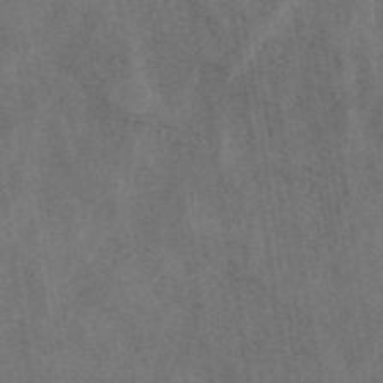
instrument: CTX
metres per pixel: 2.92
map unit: ANa
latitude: 42.9325
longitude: 13.8422
